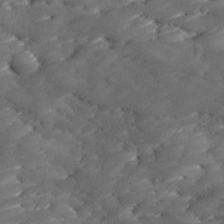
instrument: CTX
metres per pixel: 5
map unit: Ave
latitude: 17.3104
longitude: -136.2901
